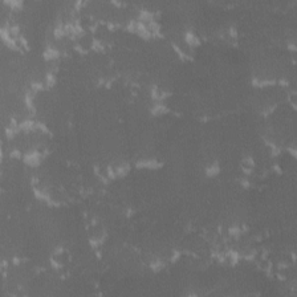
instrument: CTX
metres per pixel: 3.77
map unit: Ave
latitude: -10.6896
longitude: -117.4238
